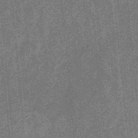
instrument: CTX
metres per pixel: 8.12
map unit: eHb
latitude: -32.2551
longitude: 73.5777
